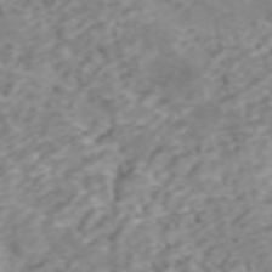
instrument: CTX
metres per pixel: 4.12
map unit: ANa
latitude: 46.3279
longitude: 22.0472
